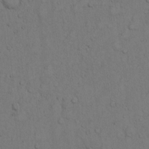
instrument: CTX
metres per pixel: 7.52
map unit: Hto
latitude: 11.9150
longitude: -57.8583
